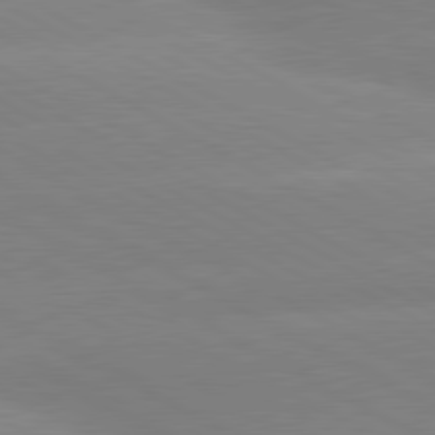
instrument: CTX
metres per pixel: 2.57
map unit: lApd
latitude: 80.4034
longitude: -153.6505
